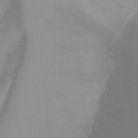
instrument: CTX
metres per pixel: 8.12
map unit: Nhu
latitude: -13.1620
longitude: -60.1955
